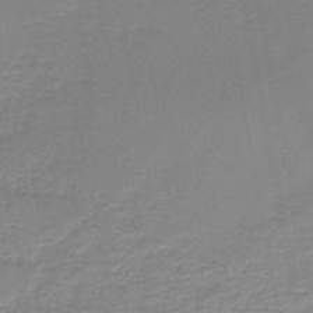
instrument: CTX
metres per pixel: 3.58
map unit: HNb
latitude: -48.9920
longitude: -39.6694
